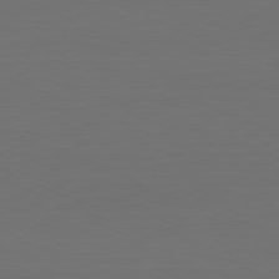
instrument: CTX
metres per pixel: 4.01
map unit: Hpe
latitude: -81.7478
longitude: 7.5399
